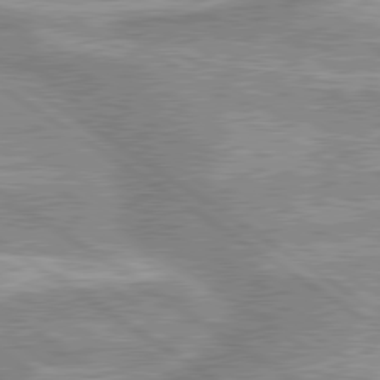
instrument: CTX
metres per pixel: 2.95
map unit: lApd
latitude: 80.0822
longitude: -176.3278
